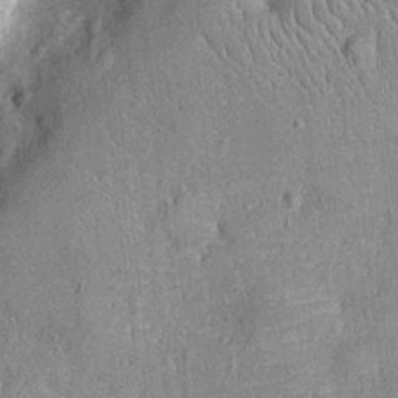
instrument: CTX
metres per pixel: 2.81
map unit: Ht
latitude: -12.6330
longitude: -23.8772
